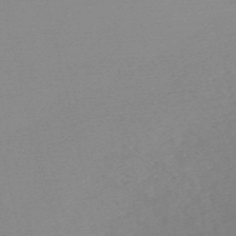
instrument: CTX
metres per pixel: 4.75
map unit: HNb
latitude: -54.7652
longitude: -40.9135
